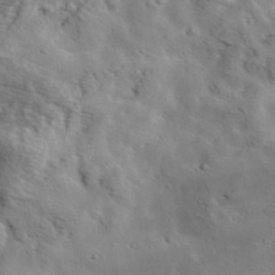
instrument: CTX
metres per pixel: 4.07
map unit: eHh
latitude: 36.3279
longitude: -80.5735
